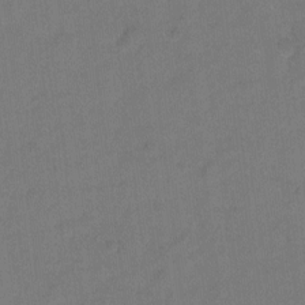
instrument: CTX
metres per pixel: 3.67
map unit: Hto
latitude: -5.2754
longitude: -35.9717
